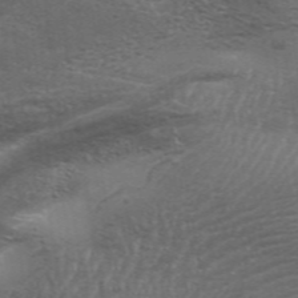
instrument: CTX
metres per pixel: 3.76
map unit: Aa
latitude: 33.8772
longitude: -135.7638
